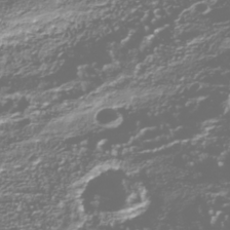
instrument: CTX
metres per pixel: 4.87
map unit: Nhu
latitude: -39.4077
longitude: -82.3845
